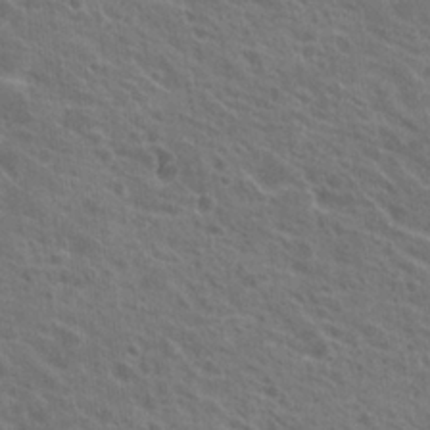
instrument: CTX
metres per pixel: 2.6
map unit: Hto
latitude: 23.2726
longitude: -38.9325
